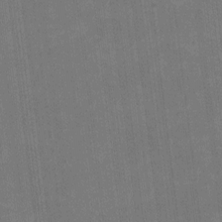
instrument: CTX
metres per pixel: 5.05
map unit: HNhu
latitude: -3.3698
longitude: -3.7260
